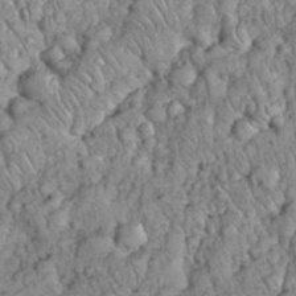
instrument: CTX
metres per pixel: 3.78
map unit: eHh
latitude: 33.1214
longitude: -65.5938
